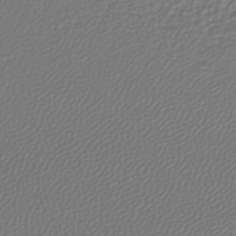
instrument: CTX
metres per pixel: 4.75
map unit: lHb
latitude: -43.5399
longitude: 72.1794
